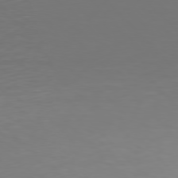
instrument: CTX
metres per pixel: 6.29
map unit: Hpe
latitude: 77.4048
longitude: -166.8758
